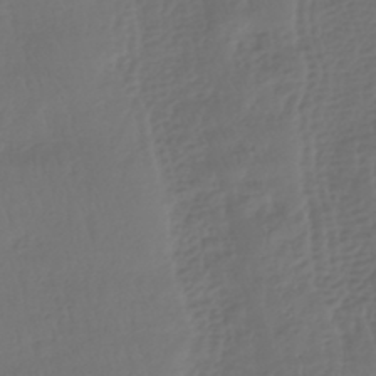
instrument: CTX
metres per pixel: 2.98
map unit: HNhu
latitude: -42.9919
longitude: 102.3873
